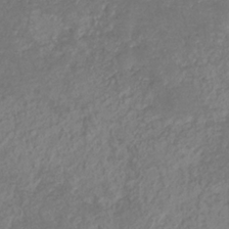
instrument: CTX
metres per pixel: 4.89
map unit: eHb
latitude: -32.8219
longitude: 71.1809
